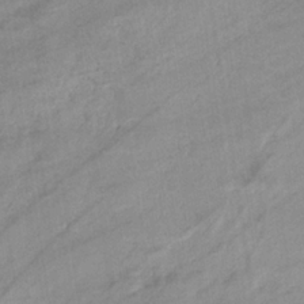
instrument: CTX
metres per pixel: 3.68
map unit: eHb
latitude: -33.5210
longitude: 70.9731
